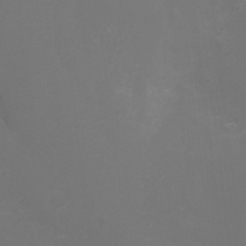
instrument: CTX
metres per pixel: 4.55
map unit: Ht
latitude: -2.9919
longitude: -19.1781
